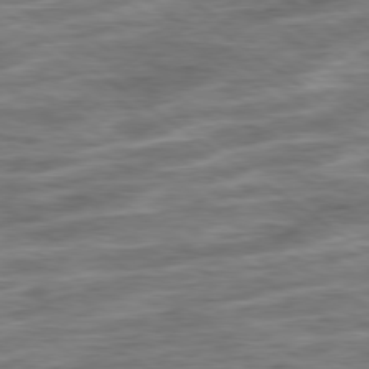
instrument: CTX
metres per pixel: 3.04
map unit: Ap
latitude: -79.4076
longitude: -49.0647
